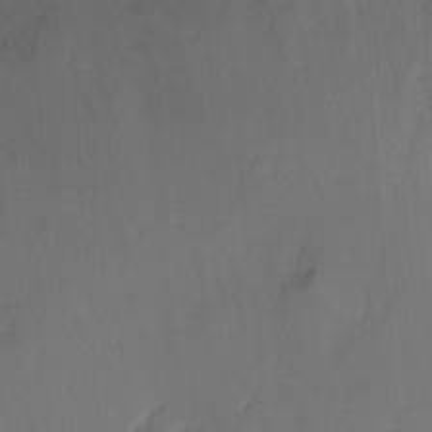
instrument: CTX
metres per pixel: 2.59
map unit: Nhu
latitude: -7.3320
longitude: -45.2726
